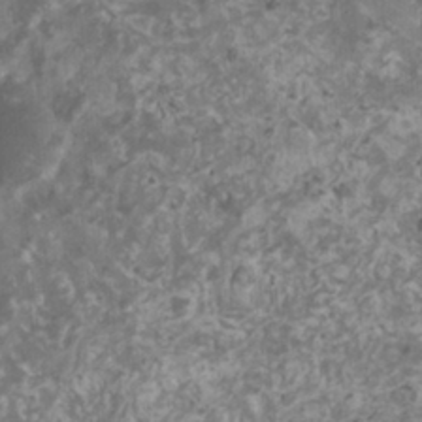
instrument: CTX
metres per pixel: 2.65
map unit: HNhu
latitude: 1.4993
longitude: 3.7666
